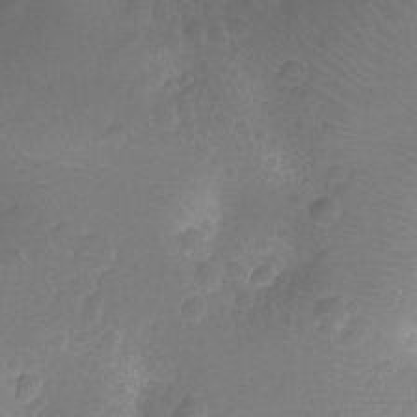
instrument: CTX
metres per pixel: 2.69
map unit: Nhu
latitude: -15.0865
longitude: -25.8772
